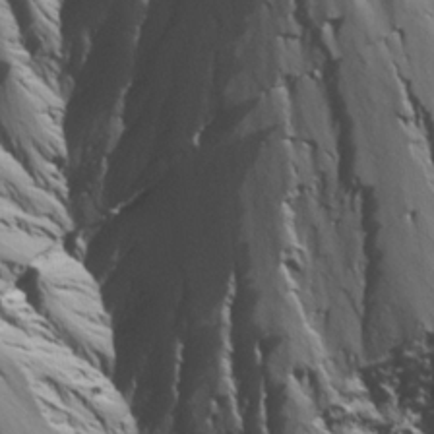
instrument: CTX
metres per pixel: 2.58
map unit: Ave
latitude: 23.1592
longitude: -131.7072
